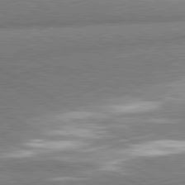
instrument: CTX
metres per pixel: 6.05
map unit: lApd
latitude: 80.8380
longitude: -162.6491
